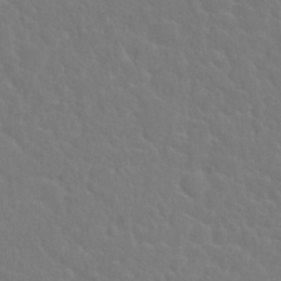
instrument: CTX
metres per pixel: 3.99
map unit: Nhu
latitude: 29.1214
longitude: -52.2901
